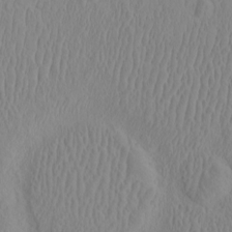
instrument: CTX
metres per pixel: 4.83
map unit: eHh
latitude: -1.8612
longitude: 18.9920
